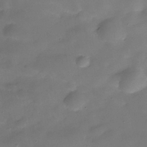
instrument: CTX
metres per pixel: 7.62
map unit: Hve
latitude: -31.1242
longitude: 93.2376
